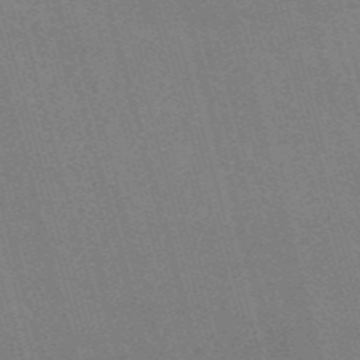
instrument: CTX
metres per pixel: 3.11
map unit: Nve
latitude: -58.2172
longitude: 62.8786
